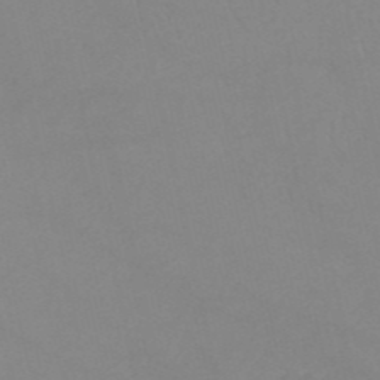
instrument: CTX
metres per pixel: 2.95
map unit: HNb
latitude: -52.4062
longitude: -50.6112
